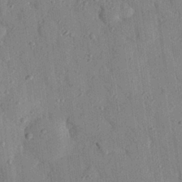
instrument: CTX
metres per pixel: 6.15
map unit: eHh
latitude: 27.3293
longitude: -76.5923
